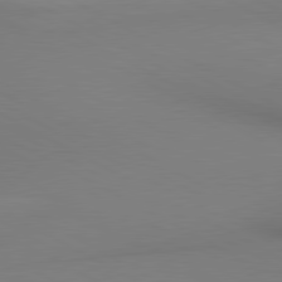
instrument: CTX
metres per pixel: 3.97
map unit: lApd
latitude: 80.7057
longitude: 145.9178
